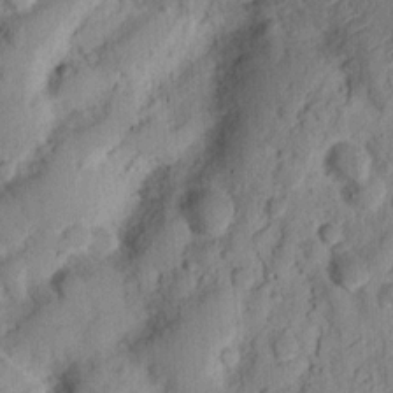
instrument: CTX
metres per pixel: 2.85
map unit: Ht
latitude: 12.7058
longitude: -74.4034
